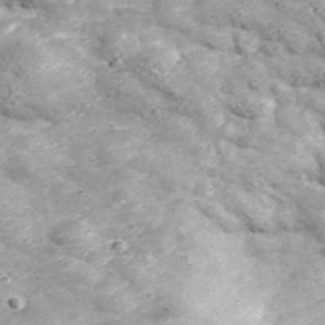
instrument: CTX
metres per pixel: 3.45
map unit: eHh
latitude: 43.2915
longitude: -90.4790
